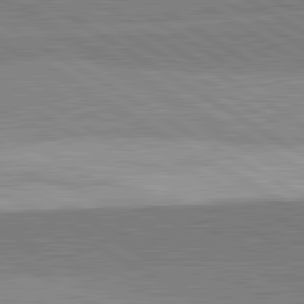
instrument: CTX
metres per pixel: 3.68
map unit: lApd
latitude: 81.9717
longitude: 139.7667
